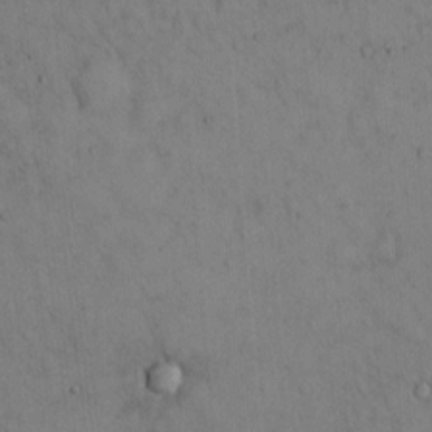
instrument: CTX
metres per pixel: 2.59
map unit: Hto
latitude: 13.3860
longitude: -59.5560
